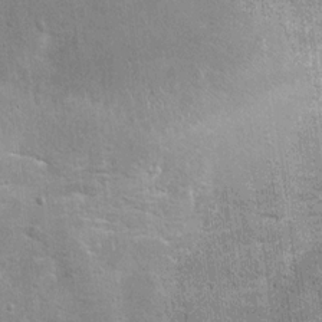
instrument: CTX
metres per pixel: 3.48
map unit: Hto
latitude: 11.9528
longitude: -36.3845
